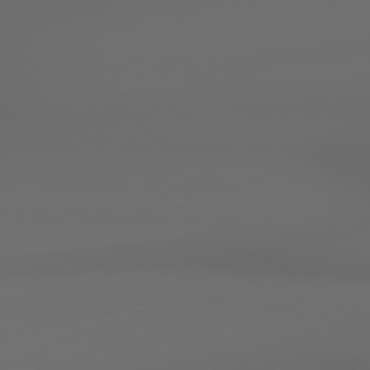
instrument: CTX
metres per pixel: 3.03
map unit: Hpe
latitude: 79.0648
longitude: -163.5371
